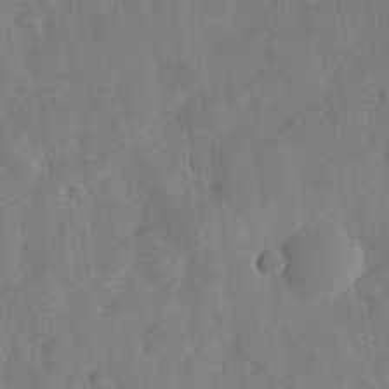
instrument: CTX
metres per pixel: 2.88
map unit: eHh
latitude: 29.9339
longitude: -75.7261
